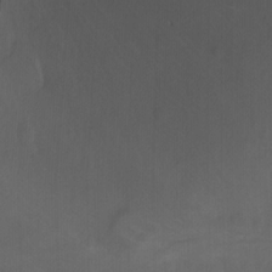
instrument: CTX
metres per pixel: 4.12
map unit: Nhu
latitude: -8.9542
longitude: -46.9703
